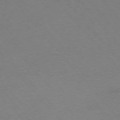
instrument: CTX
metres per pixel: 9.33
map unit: Ap
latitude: -76.4062
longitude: -72.4601
